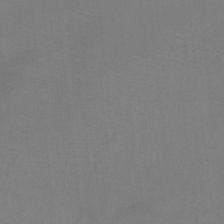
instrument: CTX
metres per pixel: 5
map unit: ANa
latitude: -39.5021
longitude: 96.0094
